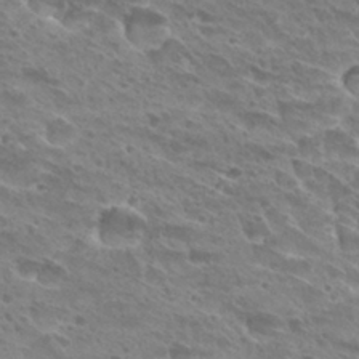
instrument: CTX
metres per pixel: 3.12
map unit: Hto
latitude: 28.3278
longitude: -39.6883
